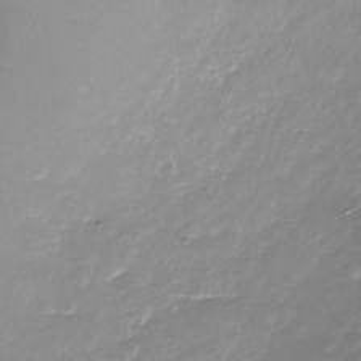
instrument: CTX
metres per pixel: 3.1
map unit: Nhe
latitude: -37.2565
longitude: -87.2726
